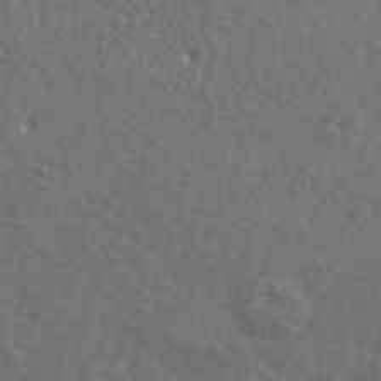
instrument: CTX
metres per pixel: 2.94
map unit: lHvf
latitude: 42.4223
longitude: -88.3657
